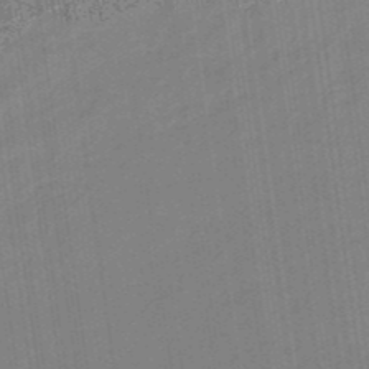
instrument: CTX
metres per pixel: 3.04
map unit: eHb
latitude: -46.1417
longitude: 87.4454
